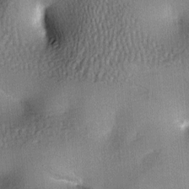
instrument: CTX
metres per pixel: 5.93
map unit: lAa
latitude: -7.8422
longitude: -124.7624
